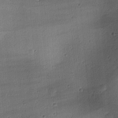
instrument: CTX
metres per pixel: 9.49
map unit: lAa
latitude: -10.6519
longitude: -124.7057
